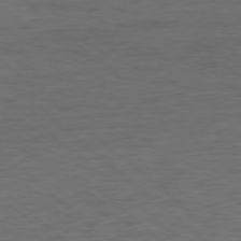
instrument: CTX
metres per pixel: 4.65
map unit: Hpe
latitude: -78.1039
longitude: -20.0444
